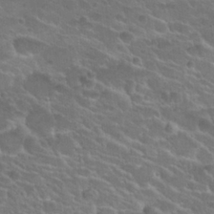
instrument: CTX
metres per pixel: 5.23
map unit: Hto
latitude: 25.3859
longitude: -50.3845
